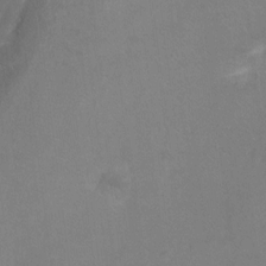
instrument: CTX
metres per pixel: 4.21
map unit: Hto
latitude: -11.3132
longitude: -40.1010
